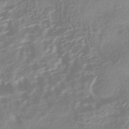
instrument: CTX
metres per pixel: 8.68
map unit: HNhu
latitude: -41.8044
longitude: 100.8408
